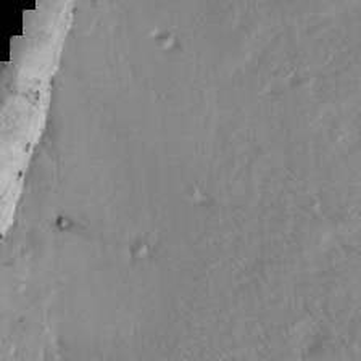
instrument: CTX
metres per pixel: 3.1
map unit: lAvf
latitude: 4.3467
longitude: -105.9528
